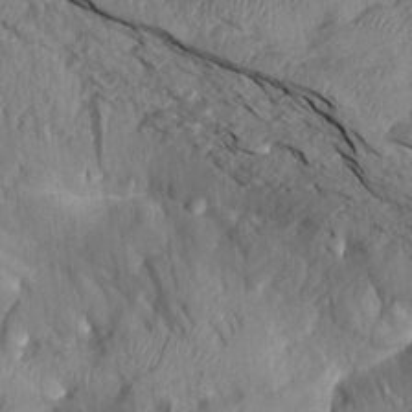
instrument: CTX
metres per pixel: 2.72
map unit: Aa
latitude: 14.6869
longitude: -146.8380
